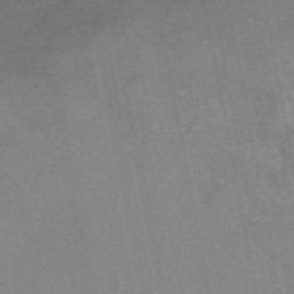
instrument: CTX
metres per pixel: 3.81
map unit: eAb
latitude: 48.6490
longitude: 103.7667
